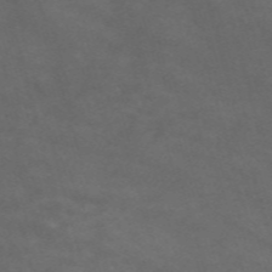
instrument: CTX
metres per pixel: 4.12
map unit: Nve
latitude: -58.9163
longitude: 59.1809
